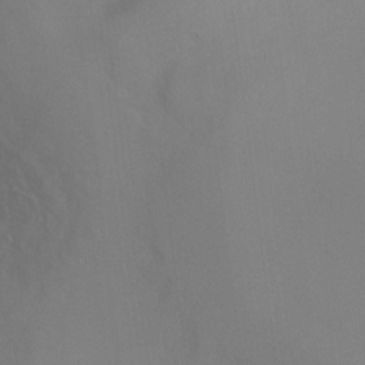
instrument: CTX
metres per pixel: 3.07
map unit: Ht
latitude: -6.7085
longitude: -30.7247
